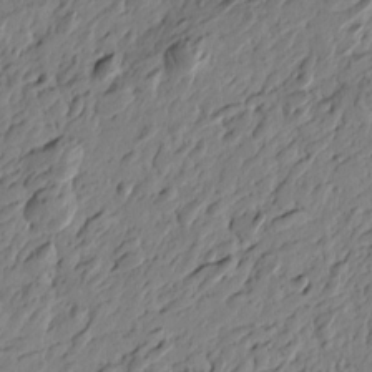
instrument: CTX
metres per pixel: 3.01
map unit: Htu
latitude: -4.0094
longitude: -178.9514
